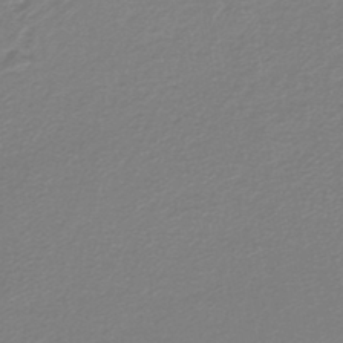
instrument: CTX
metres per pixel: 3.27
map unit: lHb
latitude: -41.9367
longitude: 62.3684
